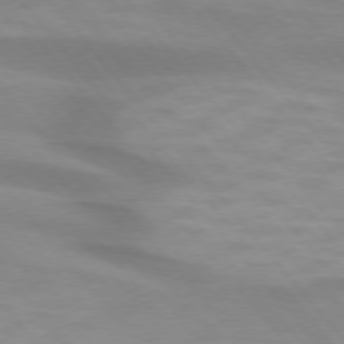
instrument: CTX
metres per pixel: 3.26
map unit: lApd
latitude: 74.5546
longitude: -60.3656
